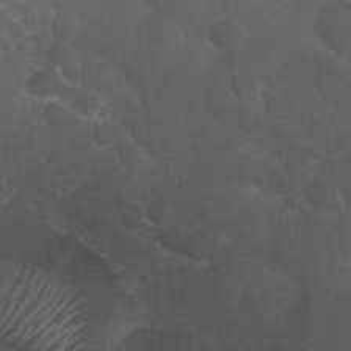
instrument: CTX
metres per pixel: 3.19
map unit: Nhu
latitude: 27.0081
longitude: -56.5545
